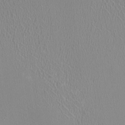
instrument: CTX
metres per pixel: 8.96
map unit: HNhu
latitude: -0.5385
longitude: -1.0458
